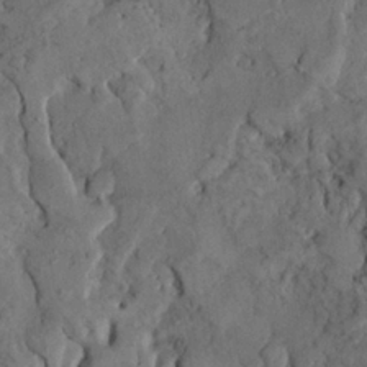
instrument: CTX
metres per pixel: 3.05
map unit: Ave
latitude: 23.5371
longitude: -132.5546
